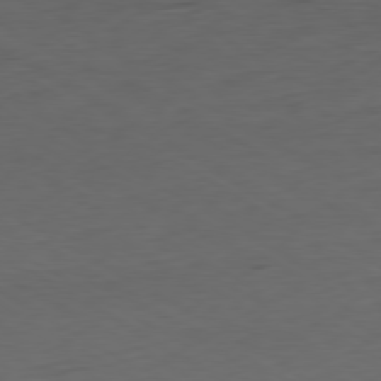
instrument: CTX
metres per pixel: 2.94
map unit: Ap
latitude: -79.6533
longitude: -63.8962
